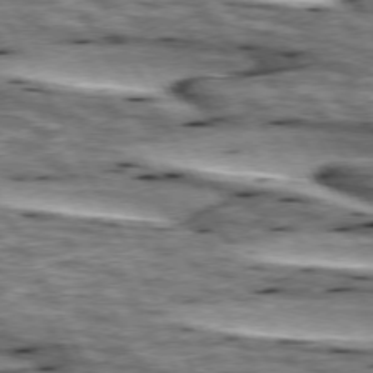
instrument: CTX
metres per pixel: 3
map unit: lApd
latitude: 74.1200
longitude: -55.3293
